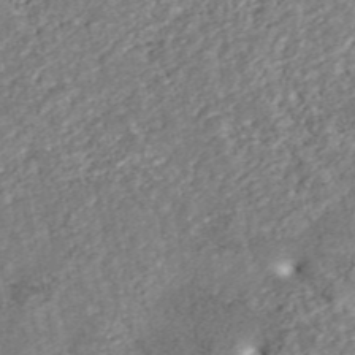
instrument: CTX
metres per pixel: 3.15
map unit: ANa
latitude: 44.9325
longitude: 20.8786
